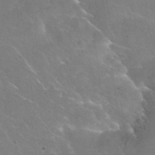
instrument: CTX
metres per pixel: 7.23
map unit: Nhu
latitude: 30.6491
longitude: -53.9528
